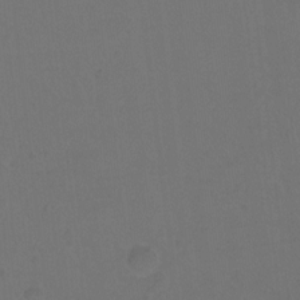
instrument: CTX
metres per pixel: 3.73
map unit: Hto
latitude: -10.0661
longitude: -37.0837
